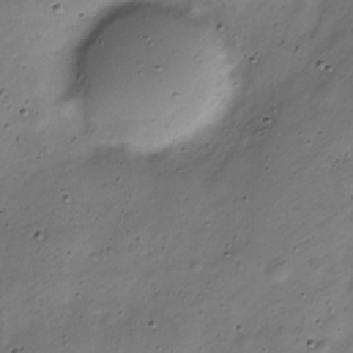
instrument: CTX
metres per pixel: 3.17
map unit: Nve
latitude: -23.4077
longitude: 106.5007
